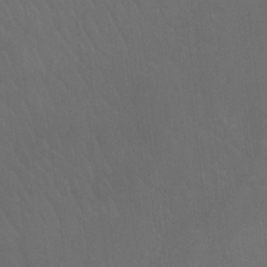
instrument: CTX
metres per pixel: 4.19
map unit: Ht
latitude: -8.5007
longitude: -38.6301
